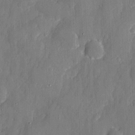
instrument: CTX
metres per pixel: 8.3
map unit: eHh
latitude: 6.3656
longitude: -68.8380
